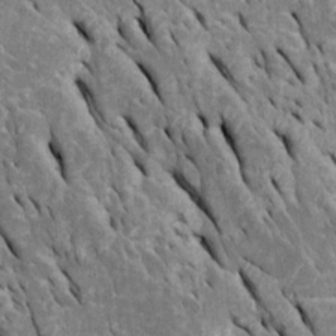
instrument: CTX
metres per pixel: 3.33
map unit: Htu
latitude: -0.4062
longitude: 149.1620
